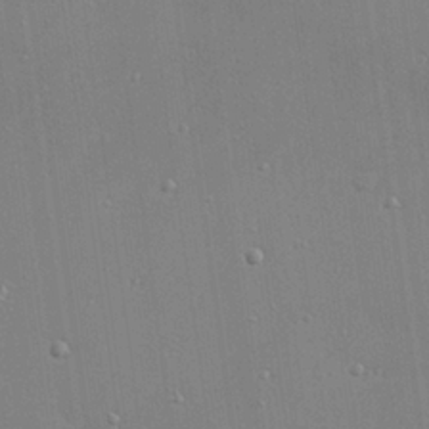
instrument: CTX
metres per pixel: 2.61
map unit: Hve
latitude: 25.8394
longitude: -90.3656
